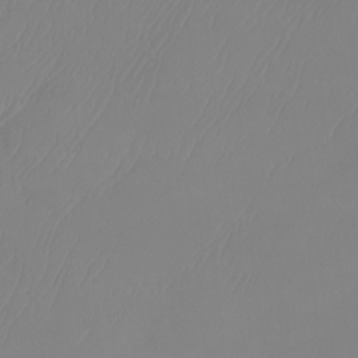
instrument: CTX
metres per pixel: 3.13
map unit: Nhu
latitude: -7.5210
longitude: -89.7261
